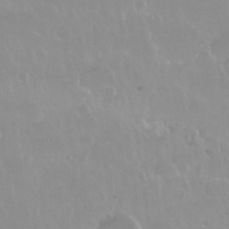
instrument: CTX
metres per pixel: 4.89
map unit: Nhu
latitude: 29.9717
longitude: -56.4978
